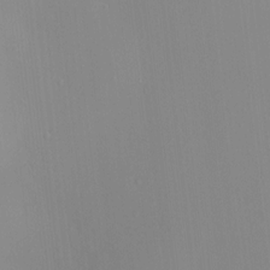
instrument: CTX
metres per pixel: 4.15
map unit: HNhu
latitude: 7.6694
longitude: 8.6140
